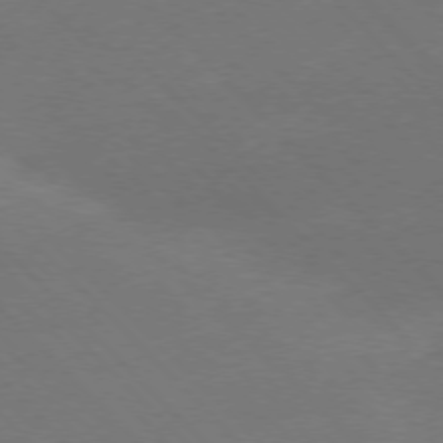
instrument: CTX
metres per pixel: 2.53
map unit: Ap
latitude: -77.4265
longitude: -69.4993
